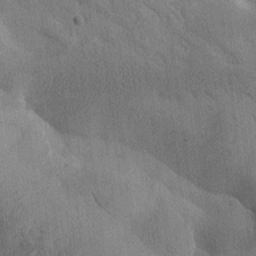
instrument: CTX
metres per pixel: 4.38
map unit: Htu
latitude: 0.5734
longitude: 174.5006
